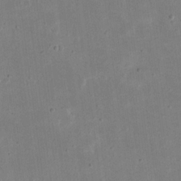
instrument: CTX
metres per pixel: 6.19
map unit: eHh
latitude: 21.0648
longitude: -70.3845
